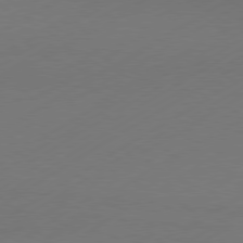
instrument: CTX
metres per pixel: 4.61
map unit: Hpe
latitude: -80.8219
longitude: 14.7841
